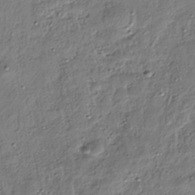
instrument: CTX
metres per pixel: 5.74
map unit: HNhu
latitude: -39.1053
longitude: 107.3510
